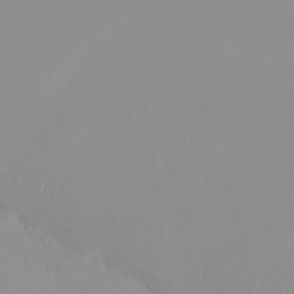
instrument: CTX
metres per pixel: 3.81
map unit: eHh
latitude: -8.2550
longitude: -70.1767
